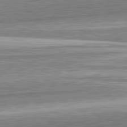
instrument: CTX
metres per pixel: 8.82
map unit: lApd
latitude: 82.6490
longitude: 167.1620
